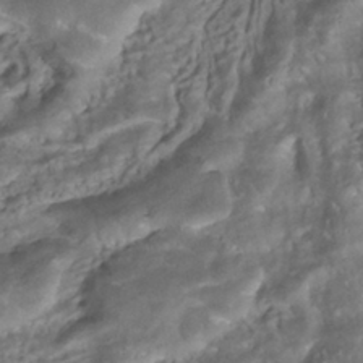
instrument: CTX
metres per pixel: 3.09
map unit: ANa
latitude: -41.2187
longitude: 105.4832
